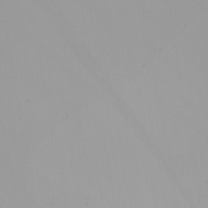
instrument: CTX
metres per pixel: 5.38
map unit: Nhu
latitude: -5.2187
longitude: -95.8395
